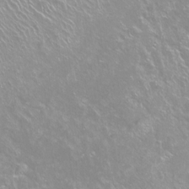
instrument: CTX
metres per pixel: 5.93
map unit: Ht
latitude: -14.4251
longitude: -42.5357
